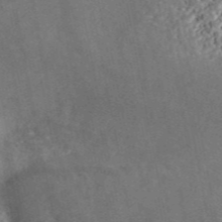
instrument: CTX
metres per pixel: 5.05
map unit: ANa
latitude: 46.6302
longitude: 50.2361
